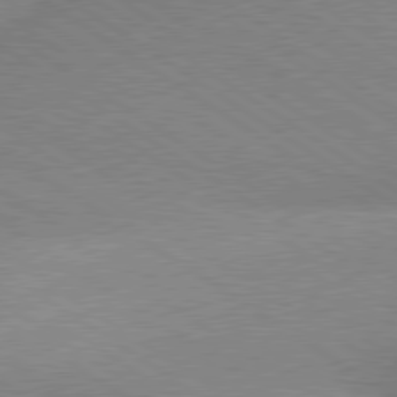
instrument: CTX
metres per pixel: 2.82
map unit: lApd
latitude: 79.4616
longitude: -152.2145
